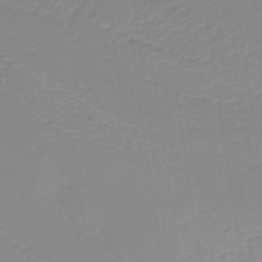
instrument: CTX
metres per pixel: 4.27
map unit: HNb
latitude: -37.3698
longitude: 55.5777
